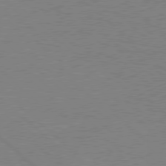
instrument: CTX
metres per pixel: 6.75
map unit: Hpe
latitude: 78.1578
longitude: -122.8947
